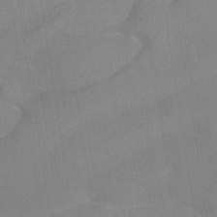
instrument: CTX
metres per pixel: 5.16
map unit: ANa
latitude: -37.9556
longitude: 95.6910
